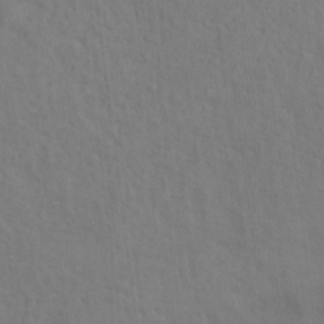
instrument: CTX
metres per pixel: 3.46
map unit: Ht
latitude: 12.8380
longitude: -40.8946
